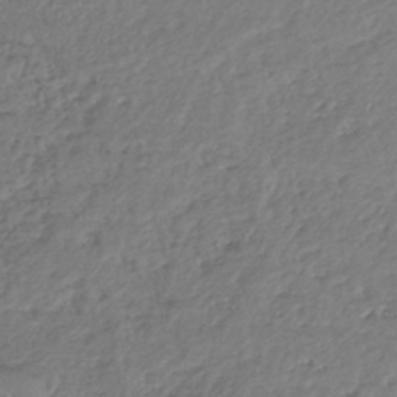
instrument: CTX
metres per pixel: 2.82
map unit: lHb
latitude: -39.4266
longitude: 68.2172
